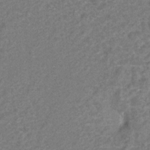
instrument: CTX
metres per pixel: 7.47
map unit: Hto
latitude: 6.8002
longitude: -31.4049
